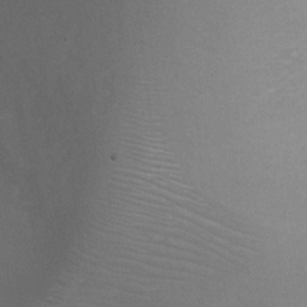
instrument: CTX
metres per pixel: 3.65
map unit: Ht
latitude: 2.0633
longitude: -26.0255
